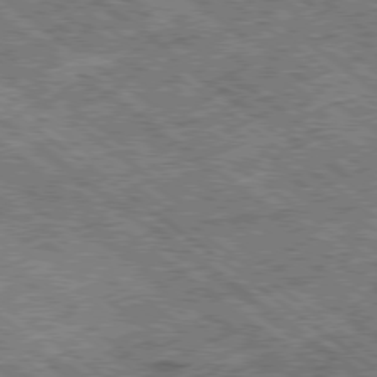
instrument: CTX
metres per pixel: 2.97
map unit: Ap
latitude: -79.4643
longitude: -51.2914
